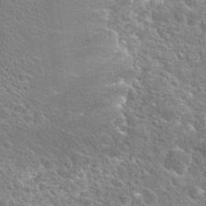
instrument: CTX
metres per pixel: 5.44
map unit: Hto
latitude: 25.6316
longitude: -45.4426
